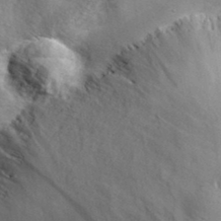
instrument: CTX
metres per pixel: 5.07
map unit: lHvf
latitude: 37.5182
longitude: -87.4804
